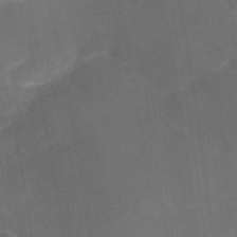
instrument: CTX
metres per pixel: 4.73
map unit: Nhu
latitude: -22.7841
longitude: -56.5923
